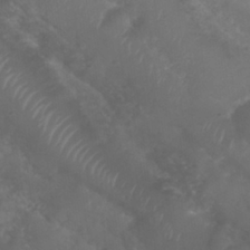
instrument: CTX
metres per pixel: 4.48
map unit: Nhu
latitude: 28.5168
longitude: -55.8016
